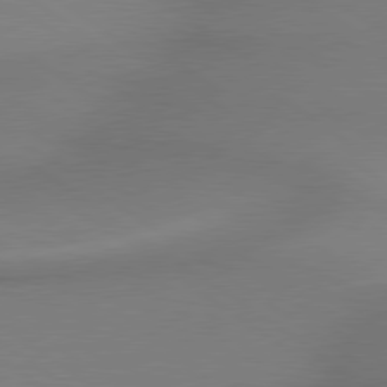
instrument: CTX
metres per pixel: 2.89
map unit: lApd
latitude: 79.3482
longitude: 178.7085
